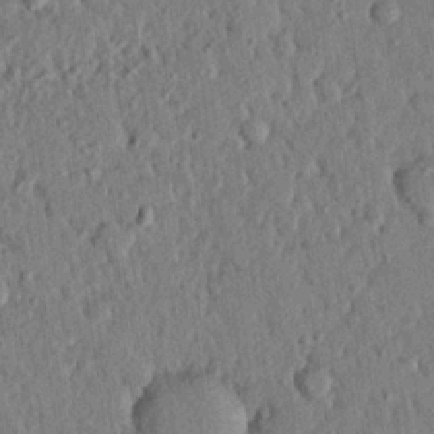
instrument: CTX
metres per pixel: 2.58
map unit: eHh
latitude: 25.0836
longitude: -78.4979
